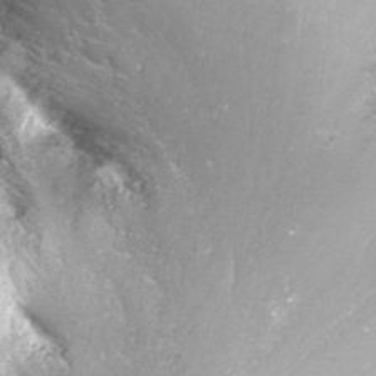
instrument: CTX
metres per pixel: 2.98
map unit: Nhu
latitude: -8.1417
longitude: -73.7827
